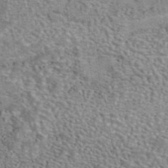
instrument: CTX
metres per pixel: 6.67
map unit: eAb
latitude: 42.4412
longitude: 104.0094
